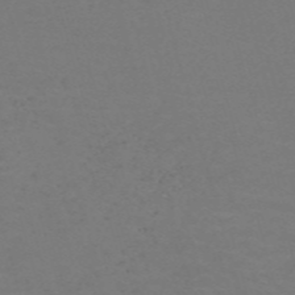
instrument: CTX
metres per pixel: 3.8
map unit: Nve
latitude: -58.9541
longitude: 60.6330
